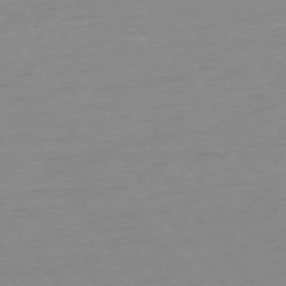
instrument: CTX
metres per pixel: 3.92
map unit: Ap
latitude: -75.3888
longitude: -80.7057
